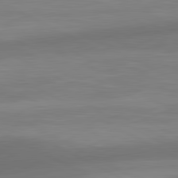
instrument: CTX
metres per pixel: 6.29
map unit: lApd
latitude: 81.2159
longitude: 132.7275
